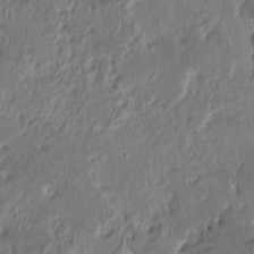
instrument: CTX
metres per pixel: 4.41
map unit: HNhu
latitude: 4.3467
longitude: -7.1781
